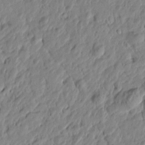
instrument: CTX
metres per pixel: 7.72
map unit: Htu
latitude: -1.5588
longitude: -178.6302
